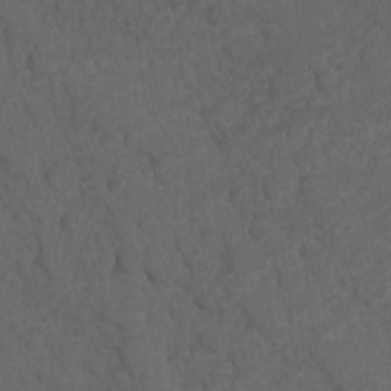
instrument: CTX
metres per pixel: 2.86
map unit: Nhu
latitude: 9.3671
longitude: -26.1200
